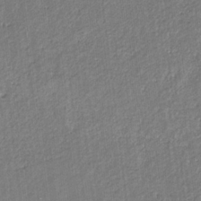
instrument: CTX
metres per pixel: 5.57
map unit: eHb
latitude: -30.5007
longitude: 66.0472
